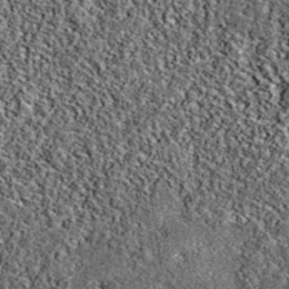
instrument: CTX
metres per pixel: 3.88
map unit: eAb
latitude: 38.5168
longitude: 106.3684
